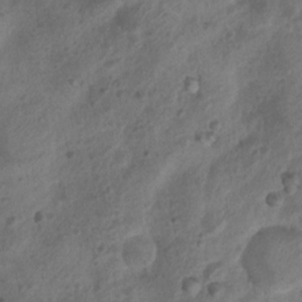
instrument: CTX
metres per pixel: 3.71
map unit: Nhu
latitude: 6.7813
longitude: -22.2333
